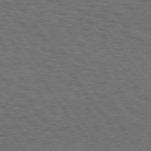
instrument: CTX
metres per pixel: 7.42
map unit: Hpe
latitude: 74.8947
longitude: -132.9892
